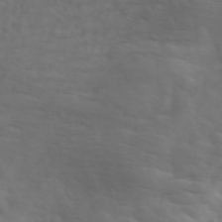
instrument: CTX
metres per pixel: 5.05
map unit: ANa
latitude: 47.5560
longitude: -83.4615
